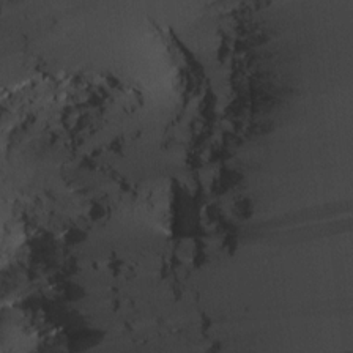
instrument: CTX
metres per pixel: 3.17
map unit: Htu
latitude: -5.2376
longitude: 174.1794
